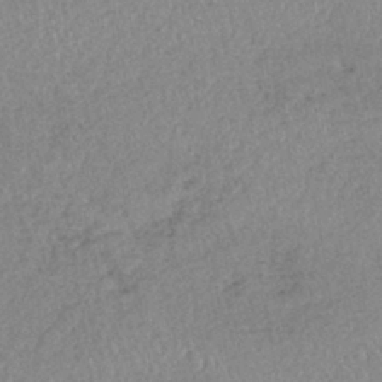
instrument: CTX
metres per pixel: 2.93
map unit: lHb
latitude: -40.4818
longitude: 68.8597
